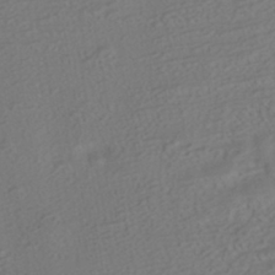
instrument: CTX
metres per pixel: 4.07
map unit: HNhu
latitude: -42.2172
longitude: 104.7085
